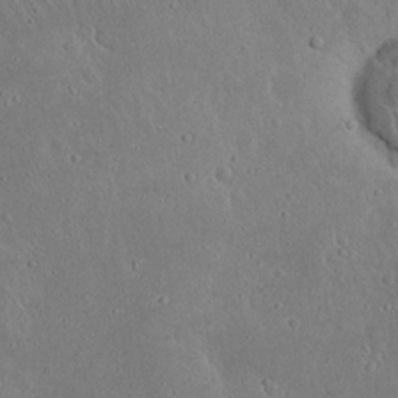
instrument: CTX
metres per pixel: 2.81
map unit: Nhu
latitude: 23.4048
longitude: -72.2712
